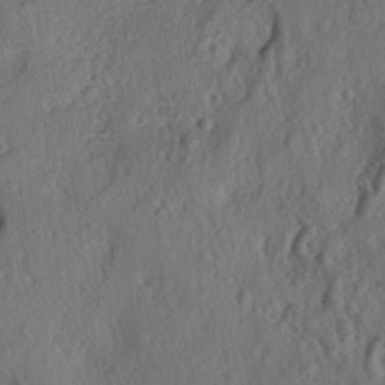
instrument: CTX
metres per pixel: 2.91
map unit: lAa
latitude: -5.6910
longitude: -124.8002
